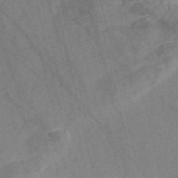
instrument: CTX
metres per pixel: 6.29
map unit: Nve
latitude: -57.0297
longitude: 54.4440
